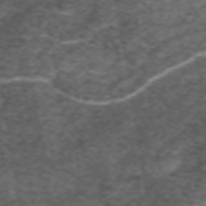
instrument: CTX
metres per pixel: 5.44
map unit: eAb
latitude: 47.6127
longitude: 102.2740
